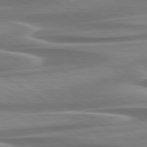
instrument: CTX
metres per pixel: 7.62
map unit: lApd
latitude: 79.5182
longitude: -114.2333
